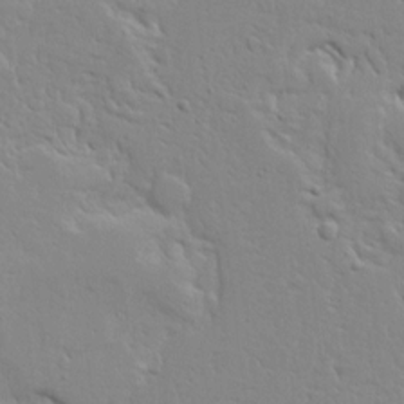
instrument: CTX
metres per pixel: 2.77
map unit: Ave
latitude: 13.6316
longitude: -139.0836
